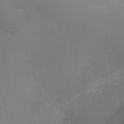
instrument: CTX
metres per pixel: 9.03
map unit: Ht
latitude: -0.4251
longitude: -38.4223
